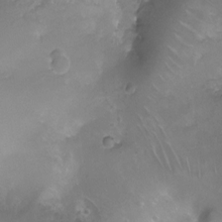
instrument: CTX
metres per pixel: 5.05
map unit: Ht
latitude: -6.5007
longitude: -19.7071
